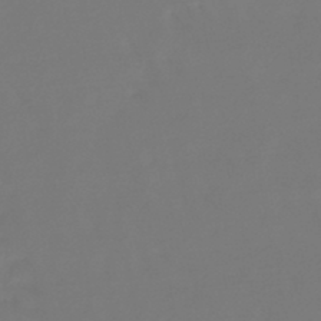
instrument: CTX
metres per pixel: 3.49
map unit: lHb
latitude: -46.1417
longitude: 76.2928
